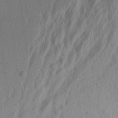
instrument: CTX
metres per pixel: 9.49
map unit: Aa
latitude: 22.1389
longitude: -143.1025
